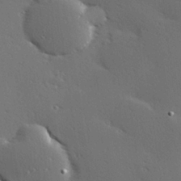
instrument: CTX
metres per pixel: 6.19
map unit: Hve
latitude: 26.1200
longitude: -91.7072
